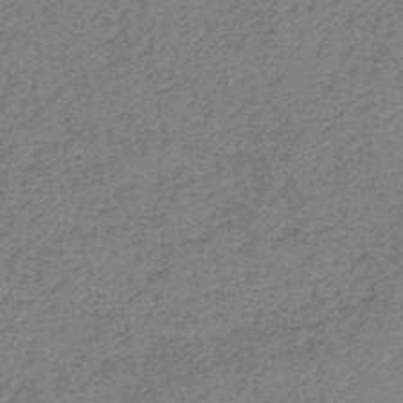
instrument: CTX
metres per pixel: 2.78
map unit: HNb
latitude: -46.0661
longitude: -36.6113
